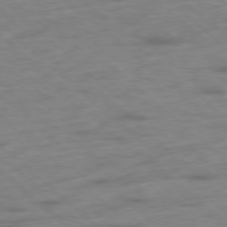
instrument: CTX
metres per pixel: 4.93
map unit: Hpe
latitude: -78.5573
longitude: -23.2348
